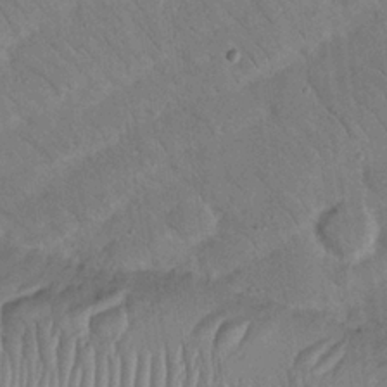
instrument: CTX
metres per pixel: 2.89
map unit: Nhu
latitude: 23.8205
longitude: -73.9339
